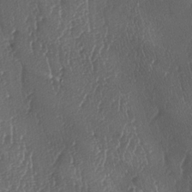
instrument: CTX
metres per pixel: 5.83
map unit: lAa
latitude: -7.5399
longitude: -129.4804
